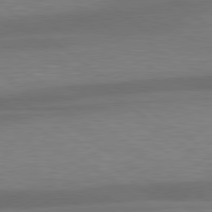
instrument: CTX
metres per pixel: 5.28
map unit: lApd
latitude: 79.5371
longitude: -89.2159
